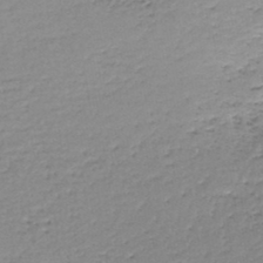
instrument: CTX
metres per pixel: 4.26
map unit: lHb
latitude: -44.2551
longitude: 58.4251
